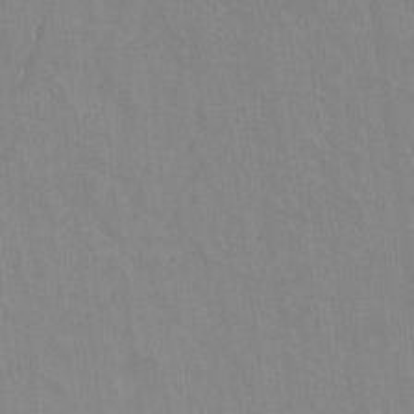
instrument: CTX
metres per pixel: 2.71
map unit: Hto
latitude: -11.3132
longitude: -38.3656
